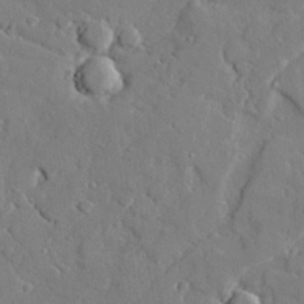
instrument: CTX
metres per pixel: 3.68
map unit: lAvf
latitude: 28.1200
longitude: -108.0822
